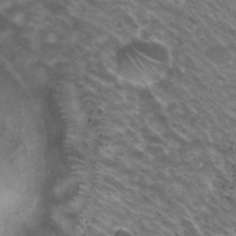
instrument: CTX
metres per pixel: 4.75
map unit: Hto
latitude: 31.4994
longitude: -43.0836
